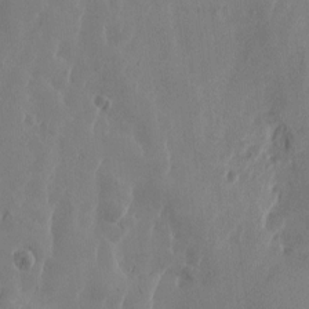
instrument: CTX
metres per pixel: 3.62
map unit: Htu
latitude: -1.7100
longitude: -176.9325
